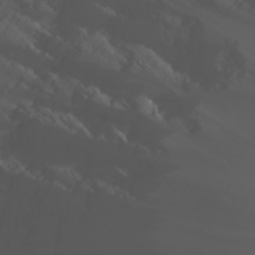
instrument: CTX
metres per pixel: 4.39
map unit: Nhu
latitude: -0.5007
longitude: -80.9892
